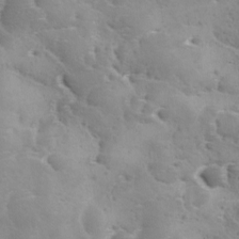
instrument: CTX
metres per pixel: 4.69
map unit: Ave
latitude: 11.2726
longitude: -106.1767
